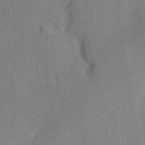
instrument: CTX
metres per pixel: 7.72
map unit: eHh
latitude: 4.4979
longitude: -72.7436
